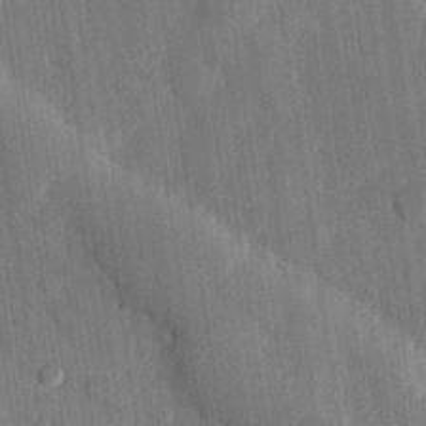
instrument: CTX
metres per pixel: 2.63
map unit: eHh
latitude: 28.7057
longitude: -80.3656
